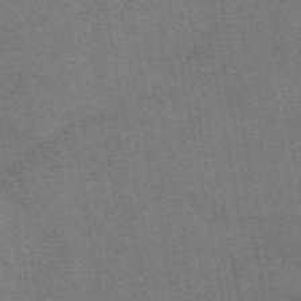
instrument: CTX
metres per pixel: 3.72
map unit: eAb
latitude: 49.0081
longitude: 112.8408
